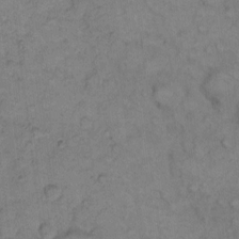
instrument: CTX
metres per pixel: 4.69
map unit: eHh
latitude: 8.8002
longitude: -63.1970
